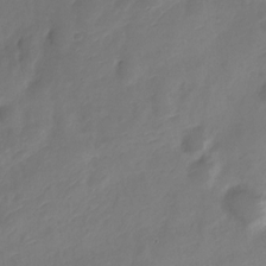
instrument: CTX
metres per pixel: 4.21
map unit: Nve
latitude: -20.3684
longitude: 108.2550
